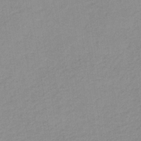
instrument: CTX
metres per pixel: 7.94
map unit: HNb
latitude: -31.6533
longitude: 62.5196
